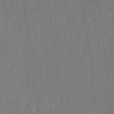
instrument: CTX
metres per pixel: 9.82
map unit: eHh
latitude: 17.3482
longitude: -69.9717
